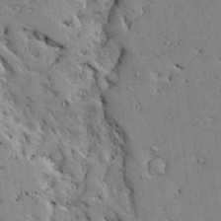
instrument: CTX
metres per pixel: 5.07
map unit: Aa
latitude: 27.0459
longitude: -128.1389
